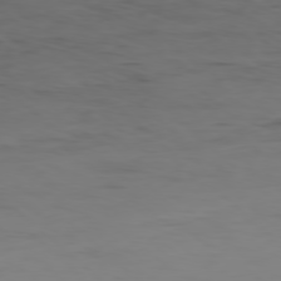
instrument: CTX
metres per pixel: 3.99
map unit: Hpe
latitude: -78.7274
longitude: 15.1620
